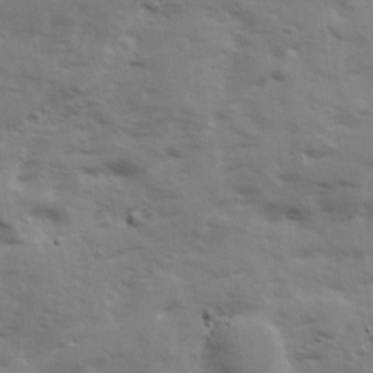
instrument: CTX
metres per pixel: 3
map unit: Ave
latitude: 13.2159
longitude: -102.9513
